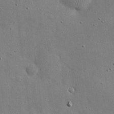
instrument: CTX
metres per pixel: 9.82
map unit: eHh
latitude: 20.4412
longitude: -71.5560
